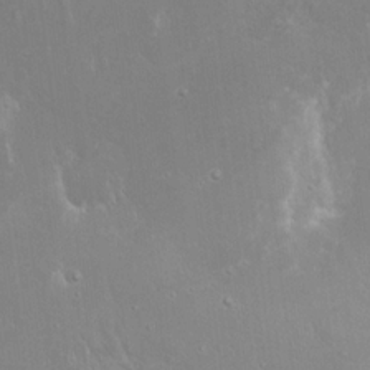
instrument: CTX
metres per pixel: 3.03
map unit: Hto
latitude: 18.7057
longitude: -56.7246
